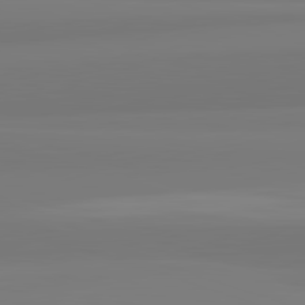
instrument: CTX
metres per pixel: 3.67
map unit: lApd
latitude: 82.5923
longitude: 172.4818
